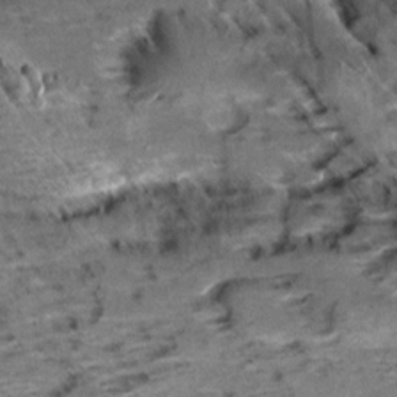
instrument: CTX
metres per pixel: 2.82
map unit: Aa
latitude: 9.5938
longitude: -141.1025
